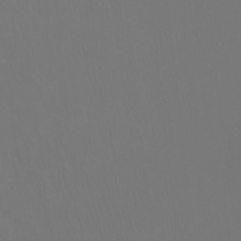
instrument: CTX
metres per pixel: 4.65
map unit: Htu
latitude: -6.1228
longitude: -70.8569
